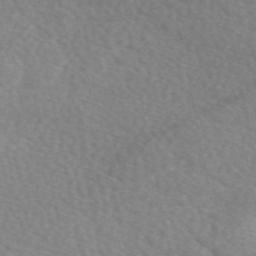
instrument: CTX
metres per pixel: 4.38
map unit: eAb
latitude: 49.2726
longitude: 117.4643
